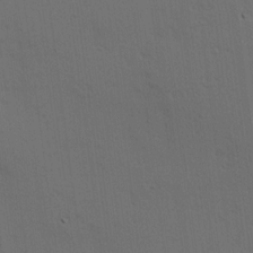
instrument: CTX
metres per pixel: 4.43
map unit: Hve
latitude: 14.3657
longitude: -90.5546
